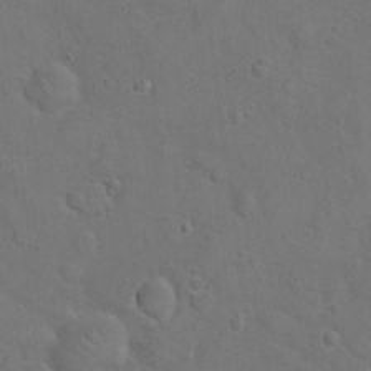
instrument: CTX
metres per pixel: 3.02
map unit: eHh
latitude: 21.2915
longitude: -59.5182
